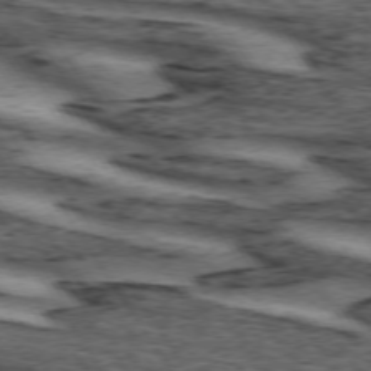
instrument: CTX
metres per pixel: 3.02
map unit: lApd
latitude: 73.8962
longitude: -74.8947
